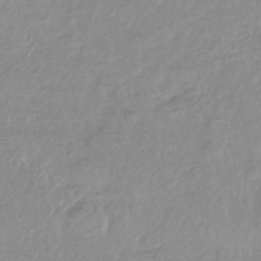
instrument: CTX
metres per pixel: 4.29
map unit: HNhu
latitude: -44.3684
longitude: 96.3684
